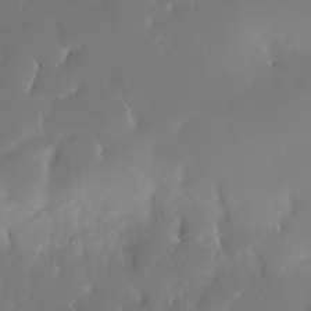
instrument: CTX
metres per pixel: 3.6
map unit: Nhe
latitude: -35.5399
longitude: -131.5560
